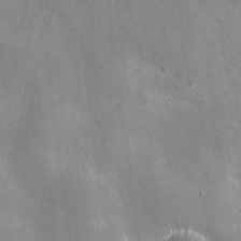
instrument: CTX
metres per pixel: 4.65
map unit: eHh
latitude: 10.6302
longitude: -69.6694
